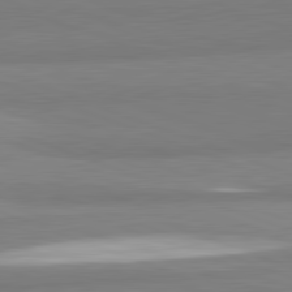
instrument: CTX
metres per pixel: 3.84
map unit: lApd
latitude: 82.1766
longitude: 172.5196
